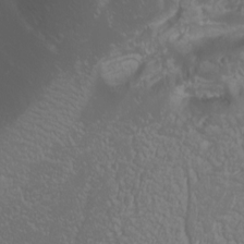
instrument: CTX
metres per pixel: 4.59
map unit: Nhu
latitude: -0.2740
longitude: -79.2726
